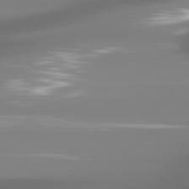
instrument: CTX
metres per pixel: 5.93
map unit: lApd
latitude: 81.3859
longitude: -138.2900
